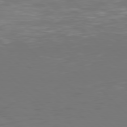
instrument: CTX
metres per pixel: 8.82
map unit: Hpe
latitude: 77.4237
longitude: -171.1403
